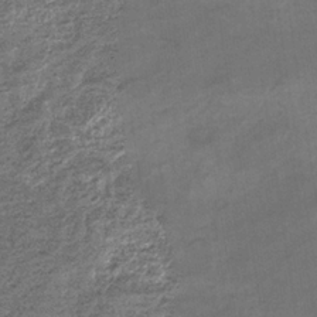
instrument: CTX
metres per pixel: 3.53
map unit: eHb
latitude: -36.1039
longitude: 79.1242
